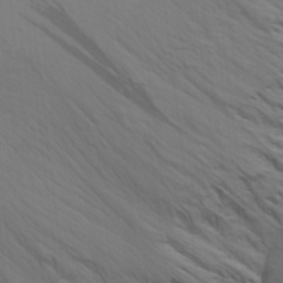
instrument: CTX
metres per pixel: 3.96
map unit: Aa
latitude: 19.0458
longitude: -142.3467
